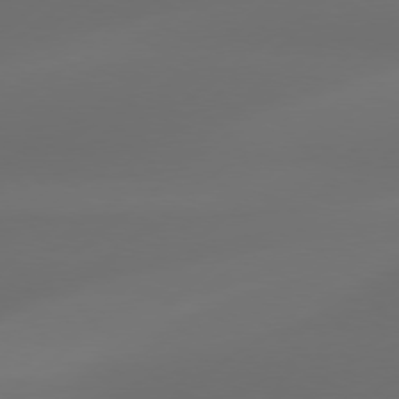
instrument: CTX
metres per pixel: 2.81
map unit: Hpe
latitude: 76.5734
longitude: -130.2901
